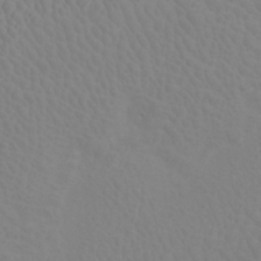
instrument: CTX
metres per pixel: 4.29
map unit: Htu
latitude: -7.2187
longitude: -69.5182
